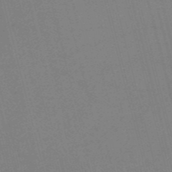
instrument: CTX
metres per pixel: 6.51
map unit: HNb
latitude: -53.1620
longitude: -46.9325
